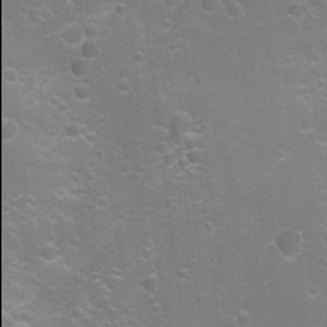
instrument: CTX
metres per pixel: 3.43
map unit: Nhu
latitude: 8.8191
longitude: -21.9906
